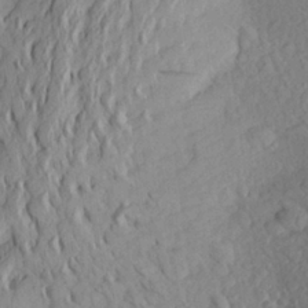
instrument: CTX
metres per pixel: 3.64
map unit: Aa
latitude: 25.1214
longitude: -145.8583
